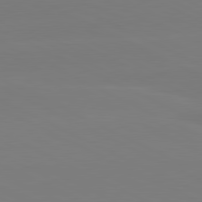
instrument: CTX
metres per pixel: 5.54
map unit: lApd
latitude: 81.0647
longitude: -127.2348
